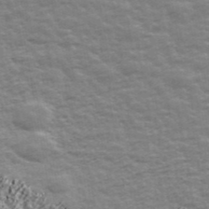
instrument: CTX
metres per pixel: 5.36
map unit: Ave
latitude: 42.5357
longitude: -113.6694
